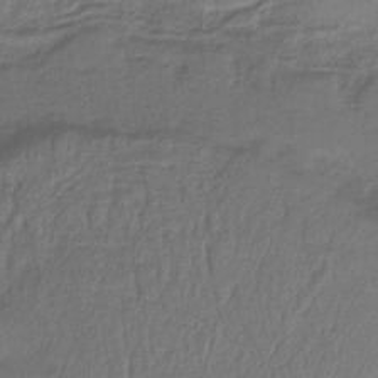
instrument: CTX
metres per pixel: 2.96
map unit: HNb
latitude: -36.2928
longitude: 57.2187
